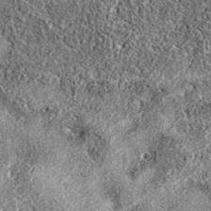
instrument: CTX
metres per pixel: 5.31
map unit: eAb
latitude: 36.8191
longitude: 106.6707
